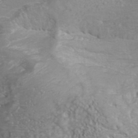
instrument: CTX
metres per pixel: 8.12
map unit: Hve
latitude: 32.7435
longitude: 148.6330
